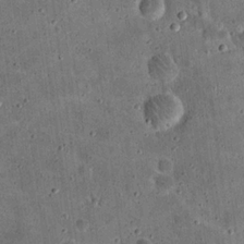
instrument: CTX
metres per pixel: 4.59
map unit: eHh
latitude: 21.4238
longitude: -65.0647
